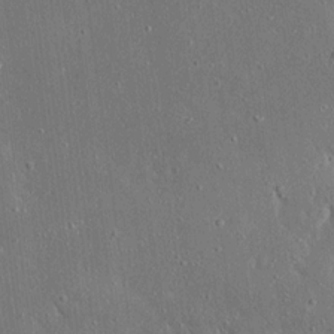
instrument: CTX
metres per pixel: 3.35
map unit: Ave
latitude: 17.4804
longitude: -140.1011
